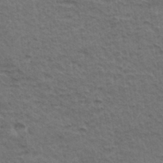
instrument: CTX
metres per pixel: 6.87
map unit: Hto
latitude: 35.2537
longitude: -46.3468
